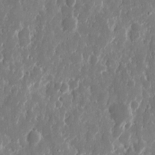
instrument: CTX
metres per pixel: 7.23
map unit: eHh
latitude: 12.2145
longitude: -72.1578
